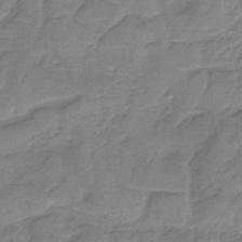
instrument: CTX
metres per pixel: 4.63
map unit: HNb
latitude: -34.0850
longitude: 60.6330
